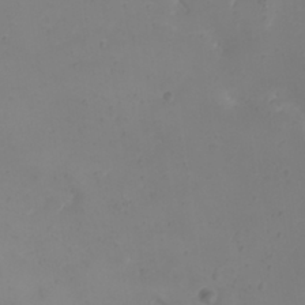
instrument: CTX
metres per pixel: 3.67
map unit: eHh
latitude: 22.0444
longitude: -64.7435
